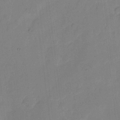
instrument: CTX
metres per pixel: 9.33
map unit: eHh
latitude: 7.7827
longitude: -65.7072
